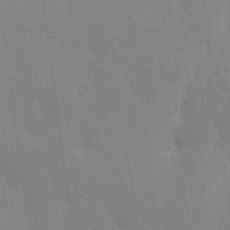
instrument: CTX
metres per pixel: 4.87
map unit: Ave
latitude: 17.1025
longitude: -138.8191
